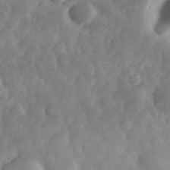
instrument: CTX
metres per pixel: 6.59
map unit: eHh
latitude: 35.1970
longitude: -69.1403
